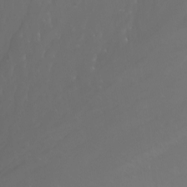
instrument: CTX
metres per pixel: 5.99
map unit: Nhu
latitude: -7.6911
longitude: -71.5749
